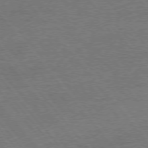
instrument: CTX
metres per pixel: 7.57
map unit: Ap
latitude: -76.9920
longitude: -96.4979
